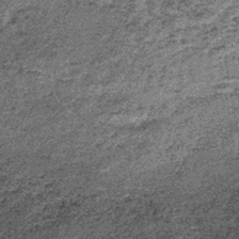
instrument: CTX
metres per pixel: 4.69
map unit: lHb
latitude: -39.6155
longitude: 66.9164
